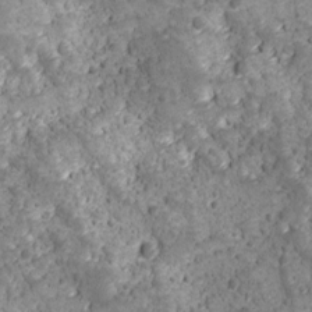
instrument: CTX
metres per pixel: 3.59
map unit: Ave
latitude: 10.8758
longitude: -105.4238
